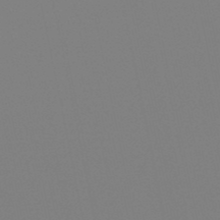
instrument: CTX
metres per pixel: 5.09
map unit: lHb
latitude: -49.2943
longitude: 69.9556
